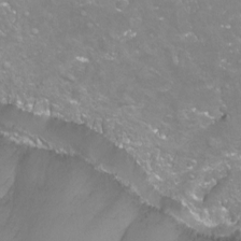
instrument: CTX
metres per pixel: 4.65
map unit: Nhu
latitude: -13.1809
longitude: -57.4804
